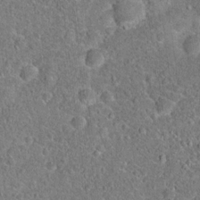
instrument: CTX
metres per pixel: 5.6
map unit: Hto
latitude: 18.3278
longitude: -42.6113
